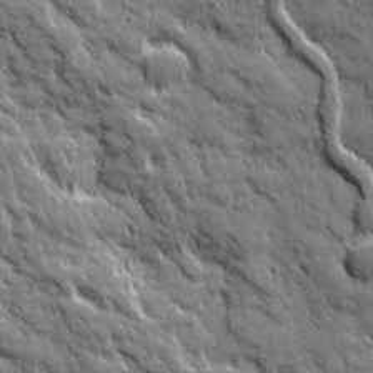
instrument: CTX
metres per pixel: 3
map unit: Ave
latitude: 19.5560
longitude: -134.5168
